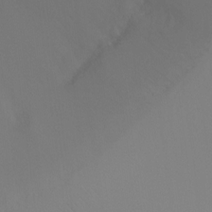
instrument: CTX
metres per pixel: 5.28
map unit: Ht
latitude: -9.9556
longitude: -33.0836
